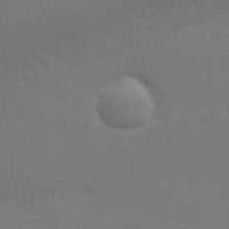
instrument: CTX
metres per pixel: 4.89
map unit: Hve
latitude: 25.5938
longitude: -92.6301
